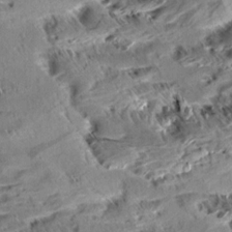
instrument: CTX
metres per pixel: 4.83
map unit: Aa
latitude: 9.9339
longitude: -140.7813
